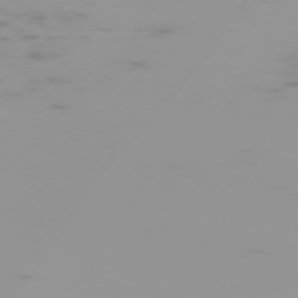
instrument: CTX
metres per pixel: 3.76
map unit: Hpe
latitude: -74.7275
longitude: 7.2754
